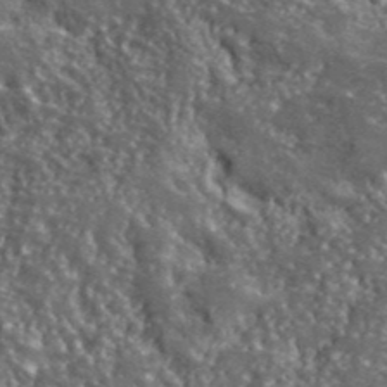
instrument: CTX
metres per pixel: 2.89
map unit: lHvf
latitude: 41.6693
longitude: -89.7639
